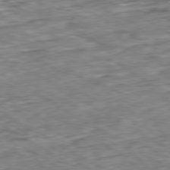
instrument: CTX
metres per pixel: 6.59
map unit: Ap
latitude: -80.1795
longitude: -84.1389
